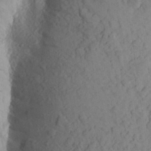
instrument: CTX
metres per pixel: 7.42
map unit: Aa
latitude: 25.0836
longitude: -148.5735
